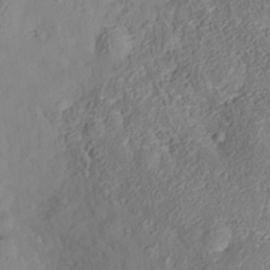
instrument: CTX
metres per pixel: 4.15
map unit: Nhe
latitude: -37.4265
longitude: 138.6330
